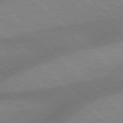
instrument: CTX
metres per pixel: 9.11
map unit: Hpe
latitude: 77.9717
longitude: -156.7435
